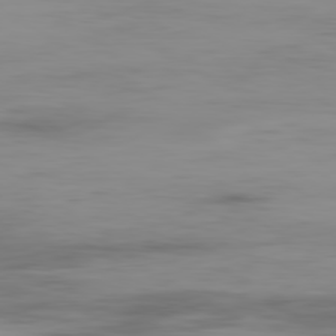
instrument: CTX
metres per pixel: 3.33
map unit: Ap
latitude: -79.8422
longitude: -77.6882
